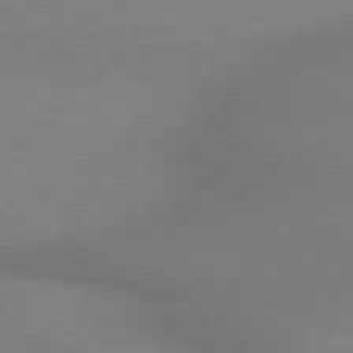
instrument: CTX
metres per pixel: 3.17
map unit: lApd
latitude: 79.1781
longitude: 179.0297
